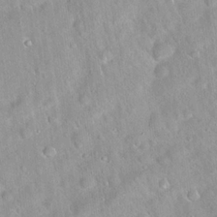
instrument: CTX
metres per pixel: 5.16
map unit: Hto
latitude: 20.5735
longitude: -52.6869
